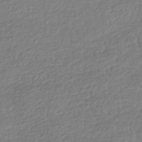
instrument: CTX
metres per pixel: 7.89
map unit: HNhu
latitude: -42.4251
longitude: 98.8030
